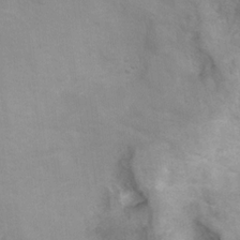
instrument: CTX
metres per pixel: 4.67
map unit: Hto
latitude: 7.3293
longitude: -34.5545
